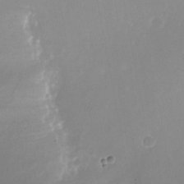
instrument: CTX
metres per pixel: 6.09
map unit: Nhu
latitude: -24.2739
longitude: -73.3104
